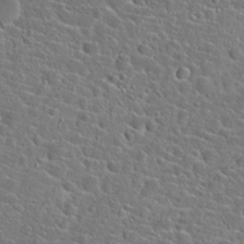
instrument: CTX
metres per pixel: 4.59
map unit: Hto
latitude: 23.5182
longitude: -45.1403
